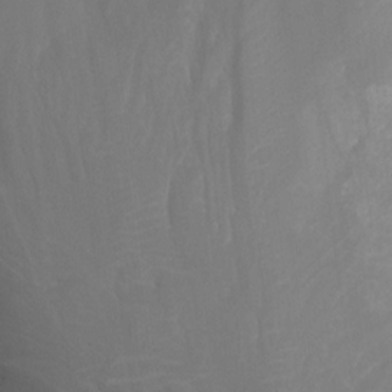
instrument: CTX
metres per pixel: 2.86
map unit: Nhu
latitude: -13.5966
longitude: -64.2145
